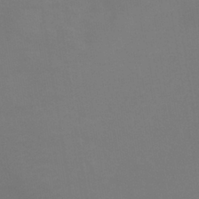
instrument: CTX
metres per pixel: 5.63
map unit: lHb
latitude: -38.8030
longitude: 74.4251
